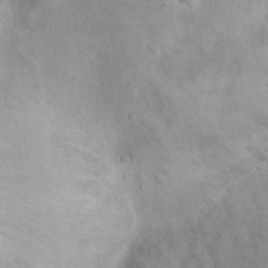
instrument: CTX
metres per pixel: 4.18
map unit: eHh
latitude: 21.3104
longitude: -62.1200
